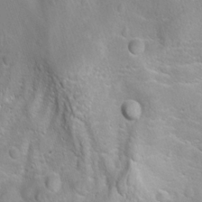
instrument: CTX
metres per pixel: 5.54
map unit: Ave
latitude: -10.7085
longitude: -120.6869
